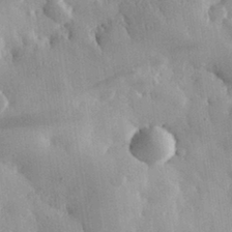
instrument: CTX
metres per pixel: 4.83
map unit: eHh
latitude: 30.5168
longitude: -79.5371
